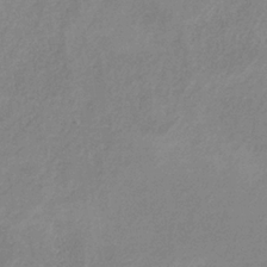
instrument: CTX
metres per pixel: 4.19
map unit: HNb
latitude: -33.5022
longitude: 55.3699
